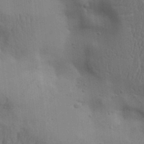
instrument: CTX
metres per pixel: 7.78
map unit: lAa
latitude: 18.9136
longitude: -138.6490
